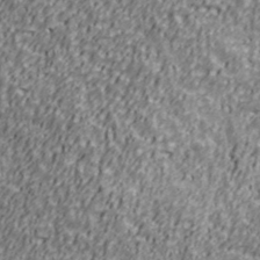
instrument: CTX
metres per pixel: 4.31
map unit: Ave
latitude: 41.2159
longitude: -112.8380
